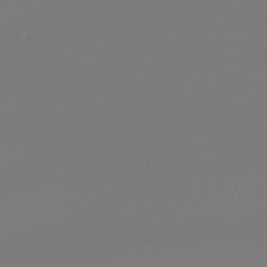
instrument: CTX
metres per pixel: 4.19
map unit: lHb
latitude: -46.5951
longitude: 75.8801
